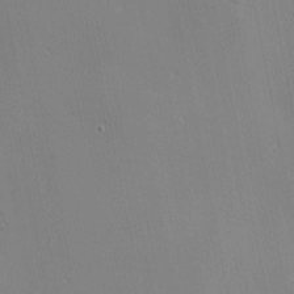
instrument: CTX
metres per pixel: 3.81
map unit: eHh
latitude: -2.9919
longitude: -81.3482
